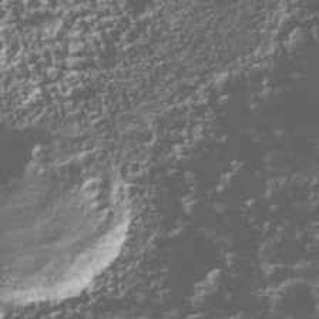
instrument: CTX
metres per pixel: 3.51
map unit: Nhu
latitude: -39.5777
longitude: -82.8946
